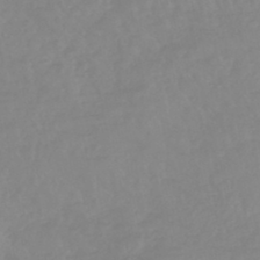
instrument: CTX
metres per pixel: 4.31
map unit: eHb
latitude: -45.3510
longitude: 84.6896
